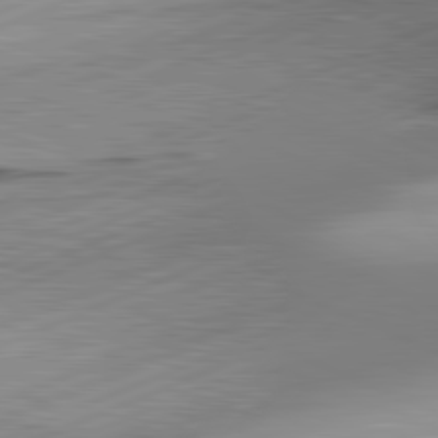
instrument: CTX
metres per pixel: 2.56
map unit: lApd
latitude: 81.6316
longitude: -165.9528
